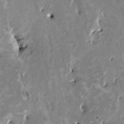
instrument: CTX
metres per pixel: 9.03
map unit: HNhu
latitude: 2.6679
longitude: -4.6490
